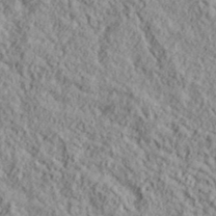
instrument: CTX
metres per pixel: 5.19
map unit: lHvf
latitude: 38.9514
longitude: -89.8773
